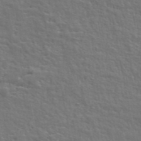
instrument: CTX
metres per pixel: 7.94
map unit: ANa
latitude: 47.7261
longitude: -76.6112
